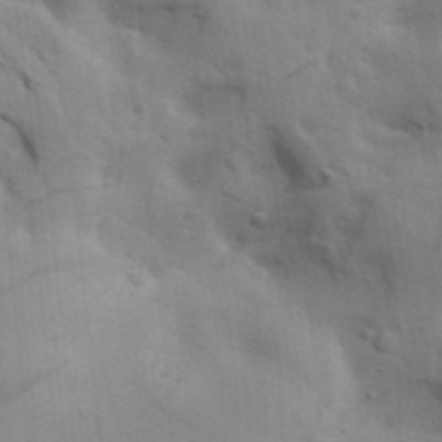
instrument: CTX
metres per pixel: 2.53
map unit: lAa
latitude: 19.1592
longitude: -138.7246
